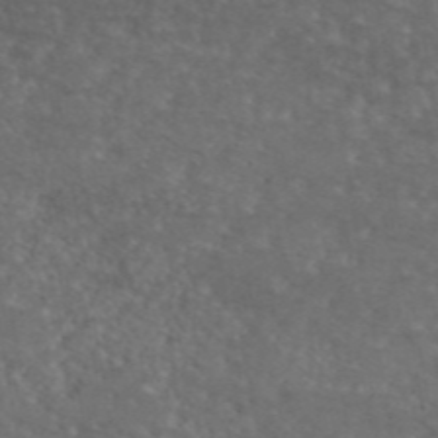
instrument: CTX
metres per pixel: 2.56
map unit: eAb
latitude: 45.6505
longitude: 114.6329
